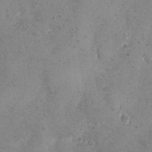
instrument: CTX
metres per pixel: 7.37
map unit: Ave
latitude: -8.2550
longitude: -118.6490
